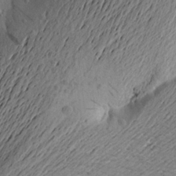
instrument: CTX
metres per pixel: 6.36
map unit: Aa
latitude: 21.7639
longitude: -149.4049
